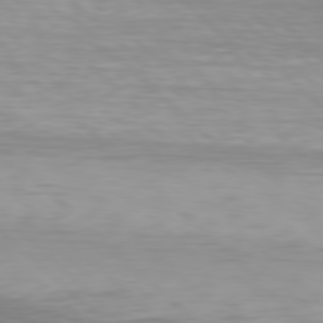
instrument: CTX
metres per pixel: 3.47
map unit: Hpe
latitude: 78.4223
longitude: -170.9514
